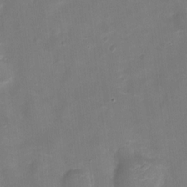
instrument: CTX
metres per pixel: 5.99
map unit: Ht
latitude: -3.6154
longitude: -20.3090
